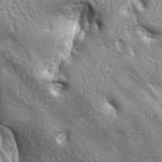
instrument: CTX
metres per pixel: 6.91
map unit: lAa
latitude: -6.5196
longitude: -125.6127
